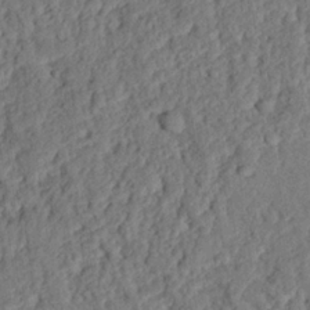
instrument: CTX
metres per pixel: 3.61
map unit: eHh
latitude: 25.7449
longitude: -78.8191
